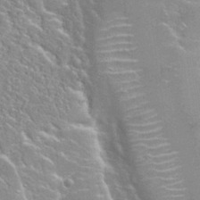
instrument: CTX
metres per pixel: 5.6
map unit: Nhu
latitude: 28.1200
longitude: -51.5371
